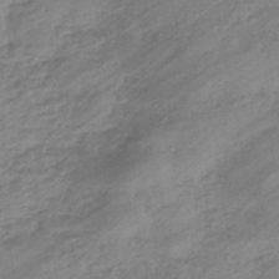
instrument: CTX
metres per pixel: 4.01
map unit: eHb
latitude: -44.2740
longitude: 85.6721
